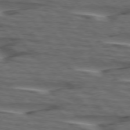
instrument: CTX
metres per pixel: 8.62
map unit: lApd
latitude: 75.5938
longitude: -70.2144
